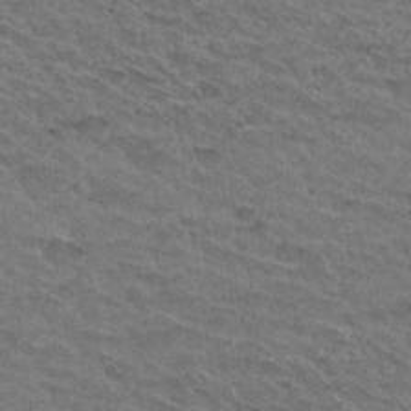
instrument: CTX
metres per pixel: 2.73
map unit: Hto
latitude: 31.2537
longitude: -47.3104
